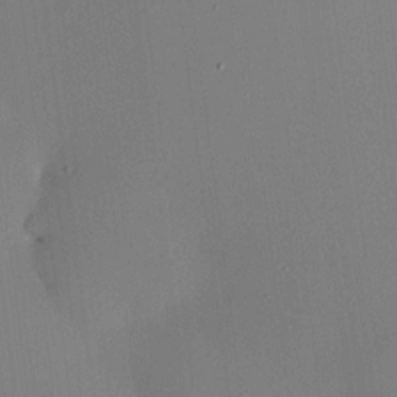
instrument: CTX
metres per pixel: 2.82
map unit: HNhu
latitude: 14.1956
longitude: 13.7100
